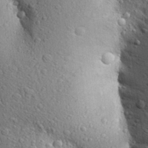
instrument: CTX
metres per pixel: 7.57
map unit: Aa
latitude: 28.2144
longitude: -148.5546
